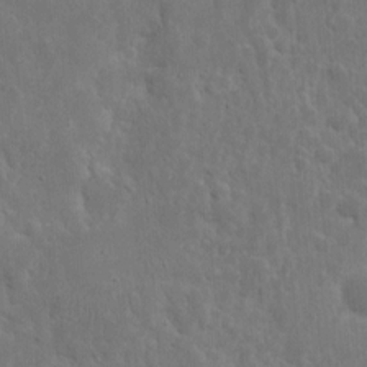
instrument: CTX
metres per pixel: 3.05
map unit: eHh
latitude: 10.6869
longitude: -72.8947
